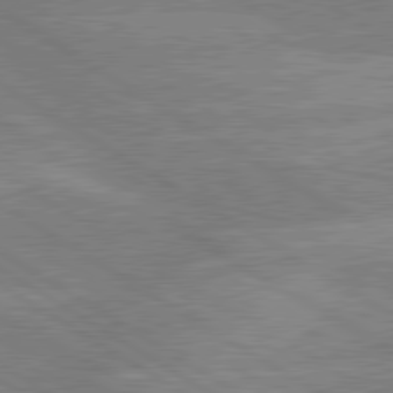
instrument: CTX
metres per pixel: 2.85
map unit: lApd
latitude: 80.3278
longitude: -122.4979
